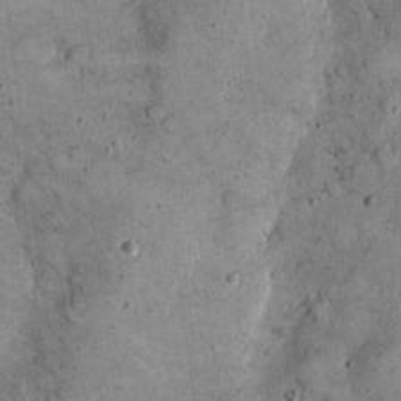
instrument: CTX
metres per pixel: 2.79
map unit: eHh
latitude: 22.0444
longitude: -60.8758
